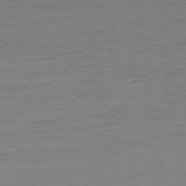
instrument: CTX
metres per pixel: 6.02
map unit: Ap
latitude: -76.9731
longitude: -72.7436
